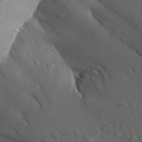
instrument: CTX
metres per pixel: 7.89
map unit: Aa
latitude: 27.0081
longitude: -144.5923
